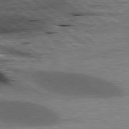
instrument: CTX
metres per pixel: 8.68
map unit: lApd
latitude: 79.0837
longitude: -48.4034
